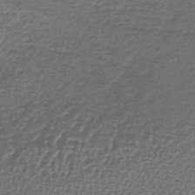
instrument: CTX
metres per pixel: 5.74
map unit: lHb
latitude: -36.9163
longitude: 58.7085
